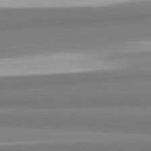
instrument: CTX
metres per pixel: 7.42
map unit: lApd
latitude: 82.2711
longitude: 172.5951
